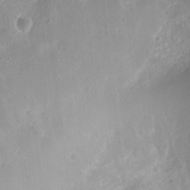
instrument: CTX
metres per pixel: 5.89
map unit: Nhu
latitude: 6.8947
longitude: -19.1592
